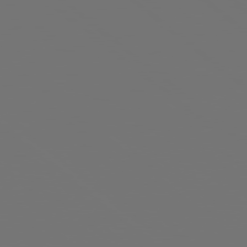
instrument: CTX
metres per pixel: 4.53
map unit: Hpe
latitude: 78.2712
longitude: 174.0849
